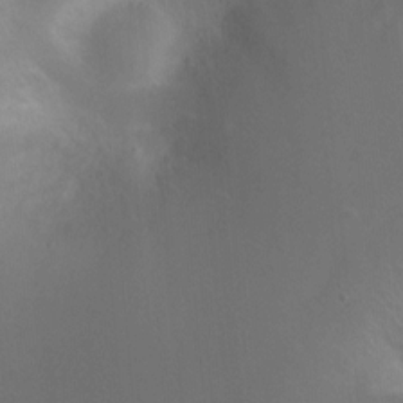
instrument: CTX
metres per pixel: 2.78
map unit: Ht
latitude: 4.0255
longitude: -19.4048
